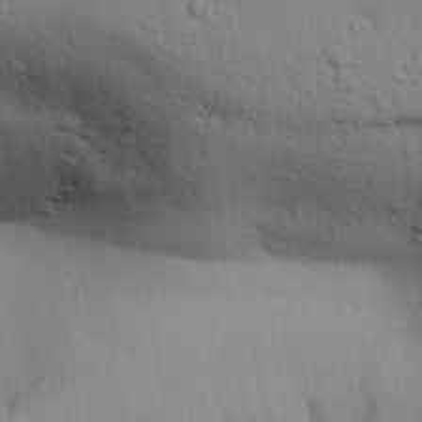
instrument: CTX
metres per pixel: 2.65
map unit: Aa
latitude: 31.2159
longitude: -144.7624
